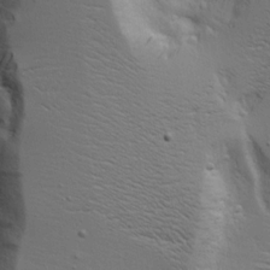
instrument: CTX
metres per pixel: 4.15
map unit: Aa
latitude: 17.6694
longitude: -125.2537
